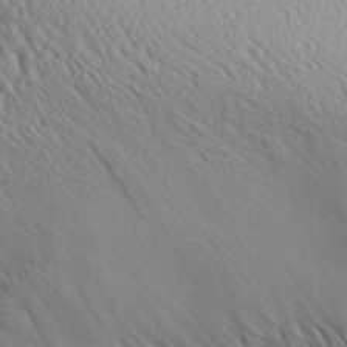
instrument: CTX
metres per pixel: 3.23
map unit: Aa
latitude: 29.8961
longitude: -138.9325
